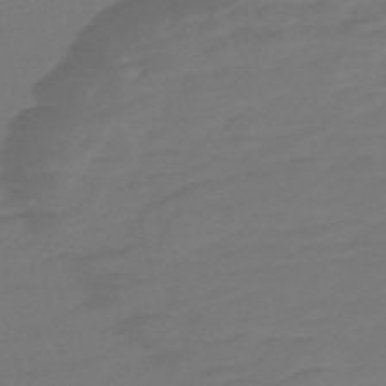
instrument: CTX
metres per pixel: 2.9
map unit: Nve
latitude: -57.8989
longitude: 65.8423
